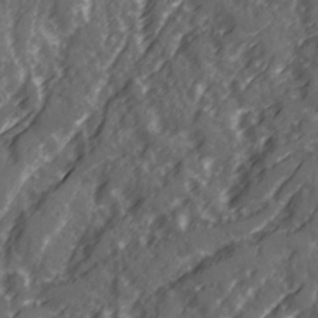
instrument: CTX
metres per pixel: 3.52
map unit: Ave
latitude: 20.7624
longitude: -131.4616
